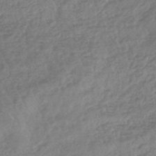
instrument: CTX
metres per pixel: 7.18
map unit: lHb
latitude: -44.9542
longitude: 79.6910
